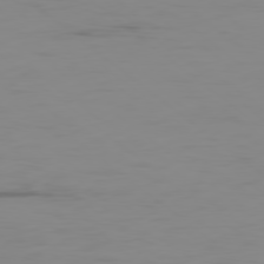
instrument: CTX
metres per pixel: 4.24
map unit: Ap
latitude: -79.0864
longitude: -70.9891
